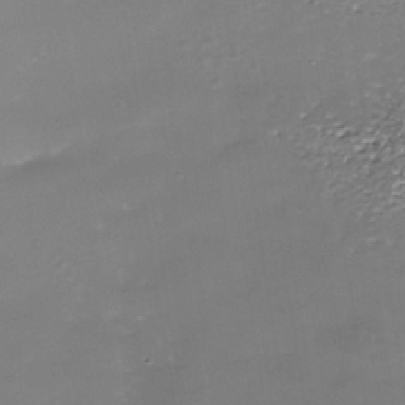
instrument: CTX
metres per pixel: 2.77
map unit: Nhe
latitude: -36.1794
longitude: -90.4601
